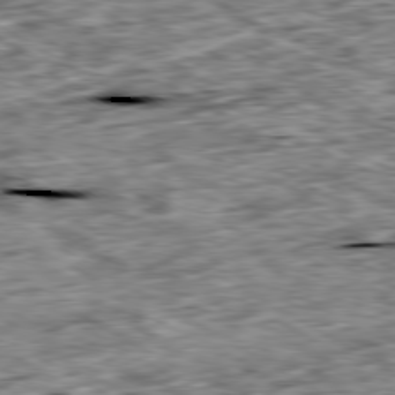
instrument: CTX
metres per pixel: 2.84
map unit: Ap
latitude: -80.3307
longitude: -89.8962
